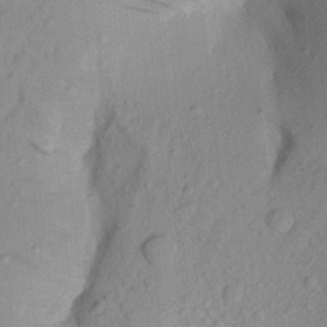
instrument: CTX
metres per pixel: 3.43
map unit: Aa
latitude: 21.1214
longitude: -147.6505
